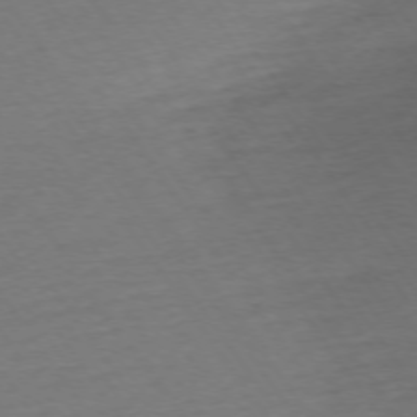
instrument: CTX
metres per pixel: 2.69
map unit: Ap
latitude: -74.7086
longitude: -81.1403
